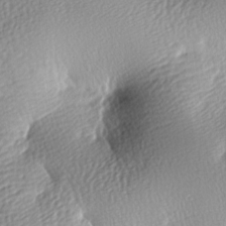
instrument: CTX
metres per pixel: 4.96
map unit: lAa
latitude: -9.0864
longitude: -126.1200
